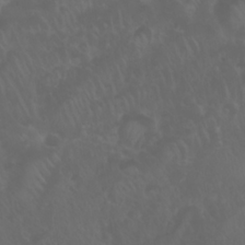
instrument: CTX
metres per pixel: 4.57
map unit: Nhu
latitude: 24.7624
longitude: -62.9325
